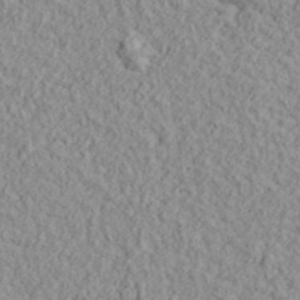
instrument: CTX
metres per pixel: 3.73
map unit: lHvf
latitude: 38.5546
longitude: -90.1200
